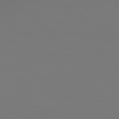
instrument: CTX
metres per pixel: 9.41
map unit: Hpe
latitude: 78.7247
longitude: 178.3684
